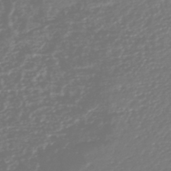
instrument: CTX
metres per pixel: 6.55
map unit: HNhu
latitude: -45.3888
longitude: 99.2187
